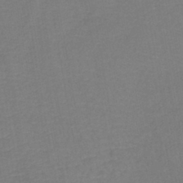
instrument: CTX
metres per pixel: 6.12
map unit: lHb
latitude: -42.1794
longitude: 76.5763
